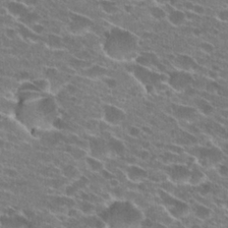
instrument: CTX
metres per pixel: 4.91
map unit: Hto
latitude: 24.8191
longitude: -43.0270
